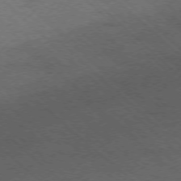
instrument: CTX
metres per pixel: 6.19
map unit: Ap
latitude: -75.8801
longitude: -79.6694
